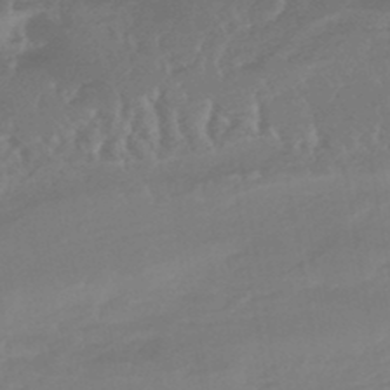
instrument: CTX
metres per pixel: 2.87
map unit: HNhu
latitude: -46.8786
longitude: 91.8801
